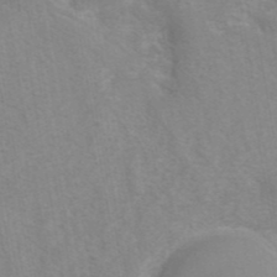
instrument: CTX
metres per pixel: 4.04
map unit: eAb
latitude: 41.6127
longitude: 106.1606
